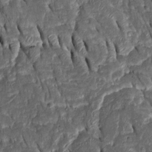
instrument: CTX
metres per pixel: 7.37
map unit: Htu
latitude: -1.4833
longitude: 149.6911
